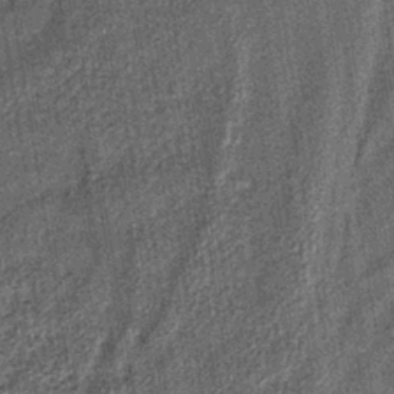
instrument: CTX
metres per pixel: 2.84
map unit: lHb
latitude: -37.9367
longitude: 64.2362
